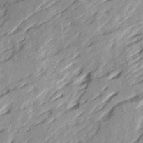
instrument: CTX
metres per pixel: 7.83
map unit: Ave
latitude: 15.8773
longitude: -137.5938
